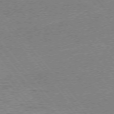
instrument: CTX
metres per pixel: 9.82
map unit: Ap
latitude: -76.1417
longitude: -95.0837
